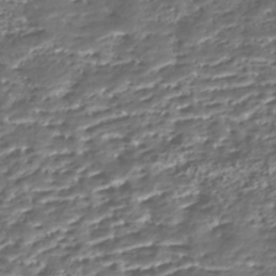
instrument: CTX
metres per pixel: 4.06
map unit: Nhe
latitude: -45.9556
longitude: 152.2739
